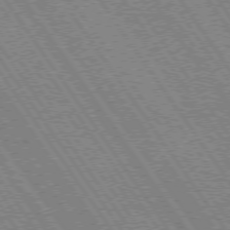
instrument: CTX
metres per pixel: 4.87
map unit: Hpe
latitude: 73.5749
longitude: -141.9150
